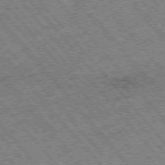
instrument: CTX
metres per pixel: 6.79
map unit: Hpe
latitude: -76.2362
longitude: -20.0633
